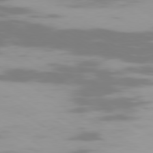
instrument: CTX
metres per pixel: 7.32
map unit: Ap
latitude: -79.6721
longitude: -102.6868
